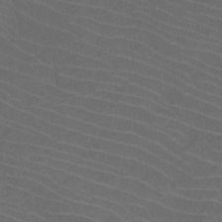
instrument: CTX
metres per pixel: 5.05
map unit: Htu
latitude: -11.7856
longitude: -72.2522
